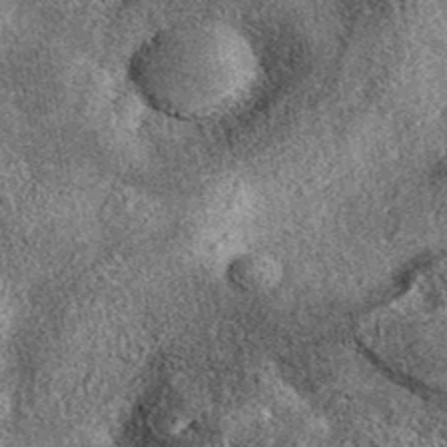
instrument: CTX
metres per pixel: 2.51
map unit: eAb
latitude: 38.4412
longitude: 108.8219
